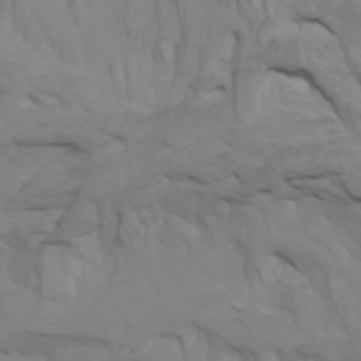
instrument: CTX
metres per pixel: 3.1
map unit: Nhu
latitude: -5.4265
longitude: -79.4994
